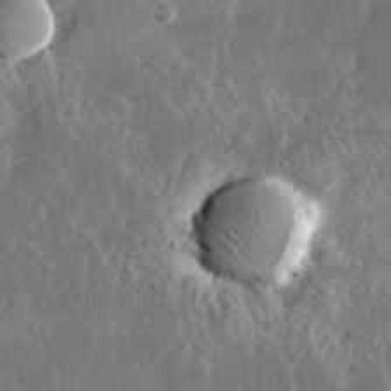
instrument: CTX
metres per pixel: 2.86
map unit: lHvf
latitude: 31.7261
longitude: -91.8016
